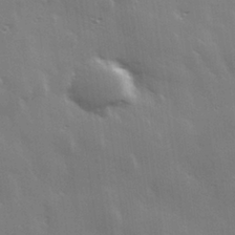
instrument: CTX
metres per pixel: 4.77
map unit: Hve
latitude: 28.2333
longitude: 148.1795
